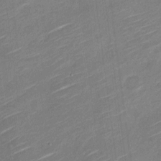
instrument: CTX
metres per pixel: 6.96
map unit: Nve
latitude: -18.6518
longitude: 107.5588
